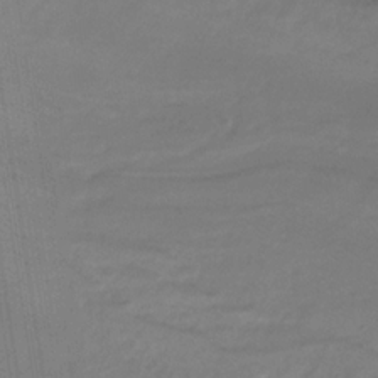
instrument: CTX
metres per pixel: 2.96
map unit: HNb
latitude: -31.8989
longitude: 63.6155
